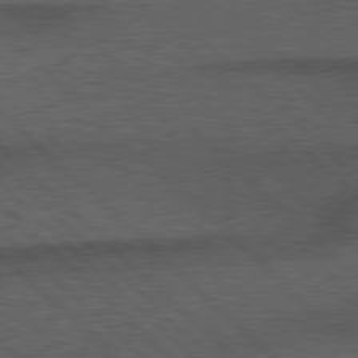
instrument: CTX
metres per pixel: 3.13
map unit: Hpe
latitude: 78.0822
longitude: -158.7435
